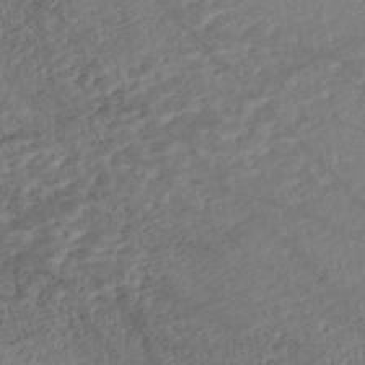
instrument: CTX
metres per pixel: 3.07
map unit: Nhe
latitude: -47.4643
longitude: -173.2159
